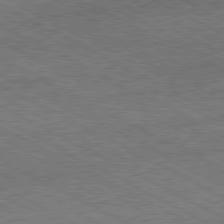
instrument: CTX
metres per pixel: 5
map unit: Hpe
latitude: -81.1242
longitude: 20.8786
